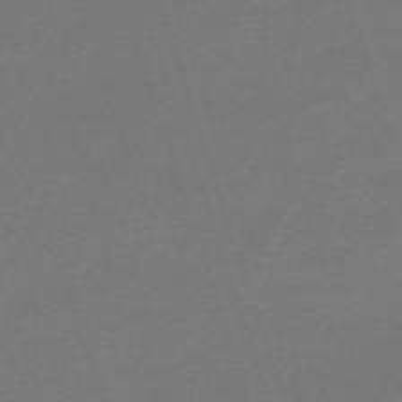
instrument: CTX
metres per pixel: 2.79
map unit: eHh
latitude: -63.6533
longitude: 49.5588
